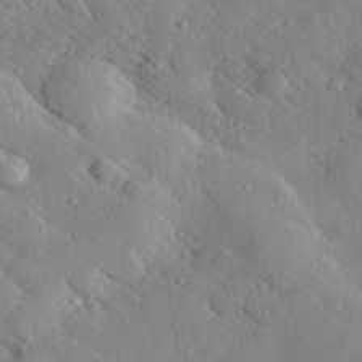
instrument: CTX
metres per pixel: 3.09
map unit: lHvf
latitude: 32.3656
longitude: -84.7246
